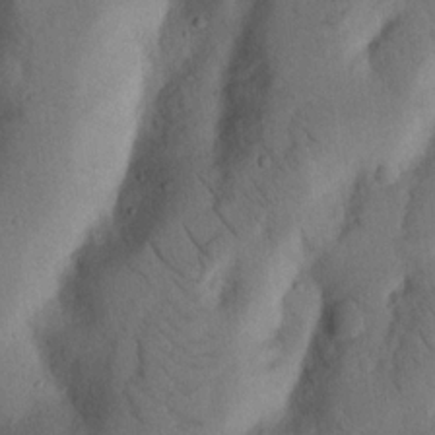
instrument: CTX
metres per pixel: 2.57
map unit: Nhu
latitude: 18.6301
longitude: -76.8191
